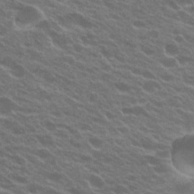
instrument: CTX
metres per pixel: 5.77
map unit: Hto
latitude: 24.0444
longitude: -36.2712
